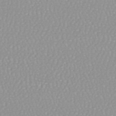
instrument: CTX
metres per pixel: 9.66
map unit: HNhu
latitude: -48.4062
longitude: 98.5763
